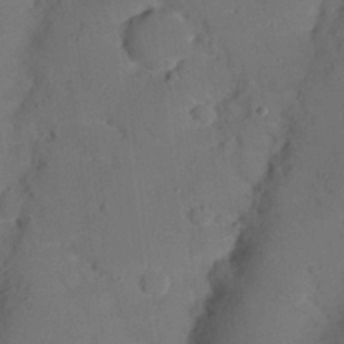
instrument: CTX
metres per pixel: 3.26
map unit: Nhu
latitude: 25.3670
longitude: -72.8569
